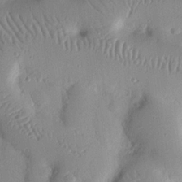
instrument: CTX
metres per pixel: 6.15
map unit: Nhu
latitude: 16.0255
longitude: -78.6869
